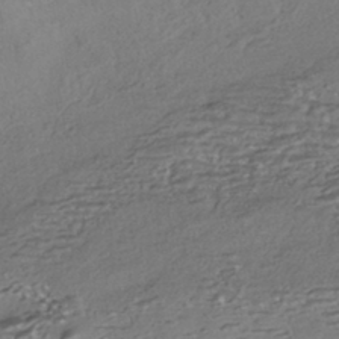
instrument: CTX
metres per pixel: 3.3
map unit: HNhu
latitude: -42.4062
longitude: 103.9178
